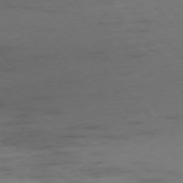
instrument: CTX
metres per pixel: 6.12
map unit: Ap
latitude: -76.8975
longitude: -91.6883
